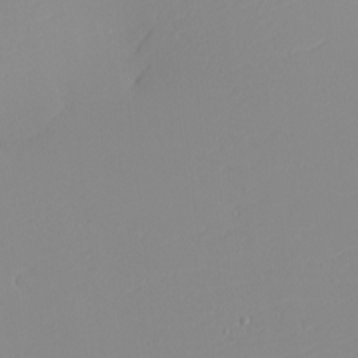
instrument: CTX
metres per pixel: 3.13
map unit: eHh
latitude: -4.3873
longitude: -82.5167
